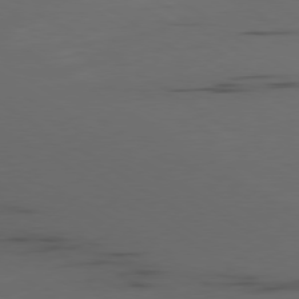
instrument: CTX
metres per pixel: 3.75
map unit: Ap
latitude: -79.8611
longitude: -61.8583
